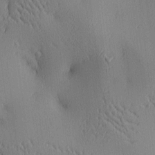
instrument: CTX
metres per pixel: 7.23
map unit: lAa
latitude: 4.1200
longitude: -116.8947
